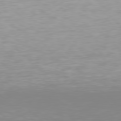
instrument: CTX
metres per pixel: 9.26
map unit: Hpe
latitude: 77.6882
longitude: -162.0444
